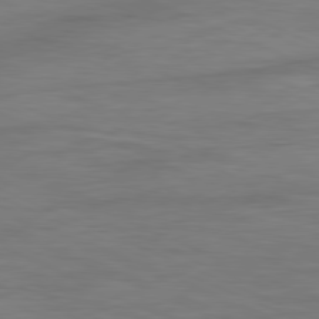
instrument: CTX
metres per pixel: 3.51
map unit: Ap
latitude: -81.4077
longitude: -81.4237
